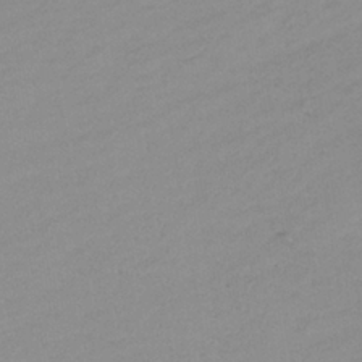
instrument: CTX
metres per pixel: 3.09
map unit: lHb
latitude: -36.7085
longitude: 70.4251
